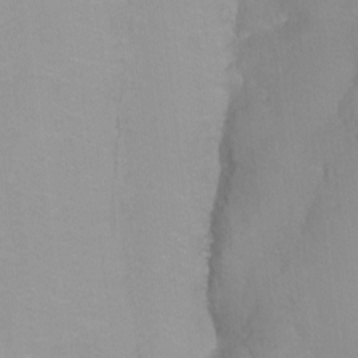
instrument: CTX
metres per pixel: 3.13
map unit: Ht
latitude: -8.9353
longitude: -35.3481
